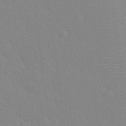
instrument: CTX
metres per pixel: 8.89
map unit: Hto
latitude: 18.2900
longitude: -39.7638
